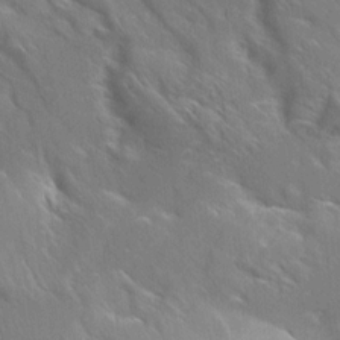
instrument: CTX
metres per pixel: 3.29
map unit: Aa
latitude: 10.6302
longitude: -142.3278
